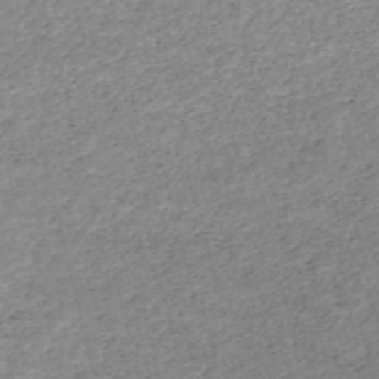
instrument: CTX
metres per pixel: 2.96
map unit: HNb
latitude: -53.7666
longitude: -36.1389
